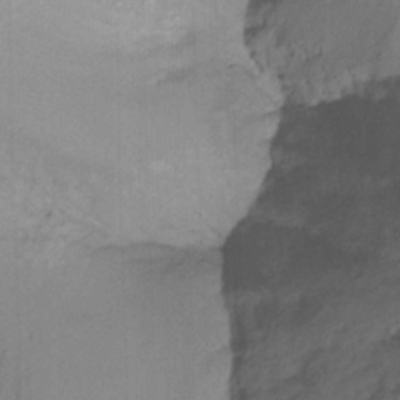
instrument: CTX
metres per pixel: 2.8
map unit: Nhu
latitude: -15.6533
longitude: -52.9136
